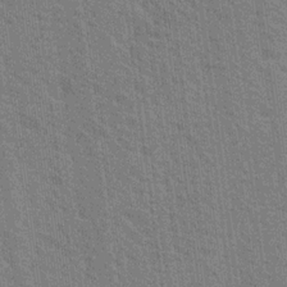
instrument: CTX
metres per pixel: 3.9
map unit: Nhu
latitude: 19.2915
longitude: -30.9892
